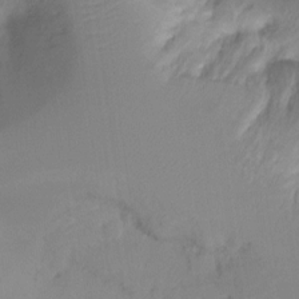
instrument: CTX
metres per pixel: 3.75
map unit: Ht
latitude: -16.8030
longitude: -45.3481
